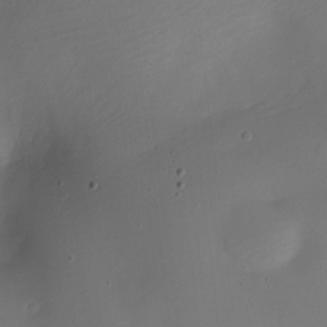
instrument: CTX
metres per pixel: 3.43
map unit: Nhe
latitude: -19.8233
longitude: 144.9164
